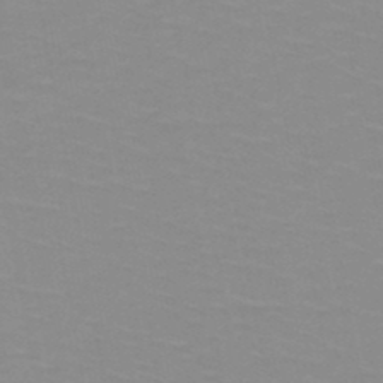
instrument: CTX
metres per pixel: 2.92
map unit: HNb
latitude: -48.0283
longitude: -46.2712
